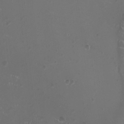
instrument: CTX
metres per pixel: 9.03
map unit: HNhu
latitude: -2.8974
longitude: -0.8758
